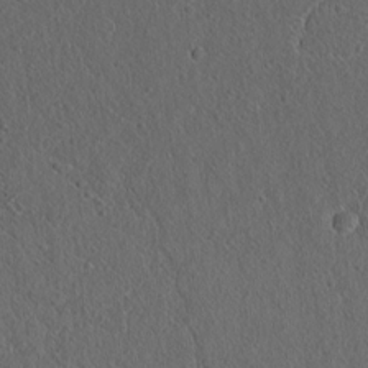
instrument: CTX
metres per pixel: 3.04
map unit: lAvf
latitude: 7.7072
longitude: 167.2187
